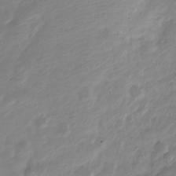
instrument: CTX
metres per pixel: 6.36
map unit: Nve
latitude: -19.1809
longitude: 108.0472
